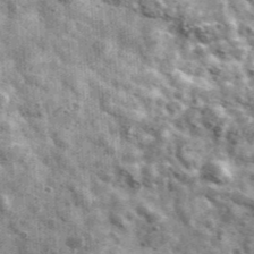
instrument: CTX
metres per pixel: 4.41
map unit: Ave
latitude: 41.1970
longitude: -106.4601
